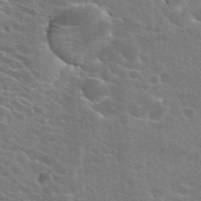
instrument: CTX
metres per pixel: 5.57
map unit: Hto
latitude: 24.3278
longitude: -36.5735
